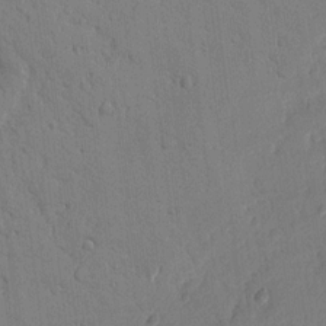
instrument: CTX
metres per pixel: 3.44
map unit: Nhu
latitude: 14.7625
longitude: -78.7435
